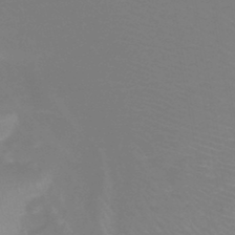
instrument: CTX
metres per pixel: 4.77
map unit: HNb
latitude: -46.8597
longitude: -43.5371
